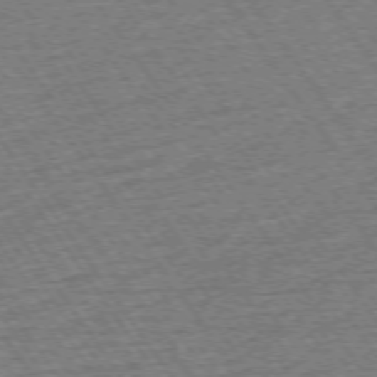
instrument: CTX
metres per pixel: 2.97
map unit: Ap
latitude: -74.6708
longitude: -89.2915
